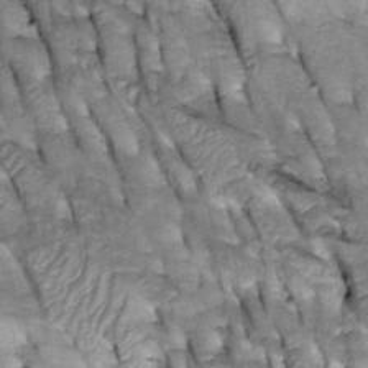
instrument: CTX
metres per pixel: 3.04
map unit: Htu
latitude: -2.3684
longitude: 150.0661
